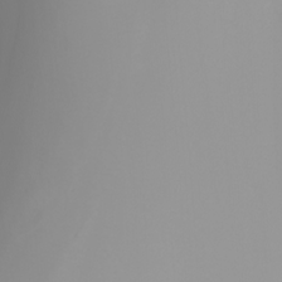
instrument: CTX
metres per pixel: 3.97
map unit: Nhu
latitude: -5.5021
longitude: -93.0269
